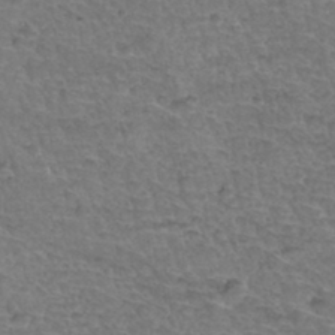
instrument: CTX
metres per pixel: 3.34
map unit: Hto
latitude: 35.0836
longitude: -46.8191
